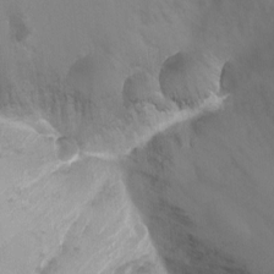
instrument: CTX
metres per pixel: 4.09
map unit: Ht
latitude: 3.8772
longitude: -28.9702
